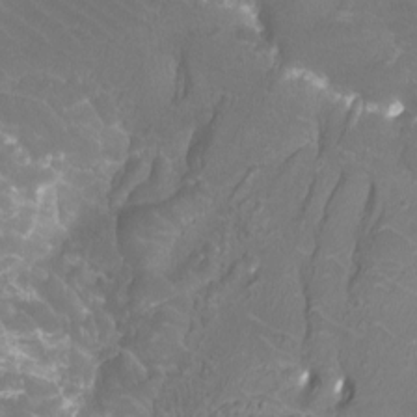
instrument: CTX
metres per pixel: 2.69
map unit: Htu
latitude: -12.3117
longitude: -71.6883
